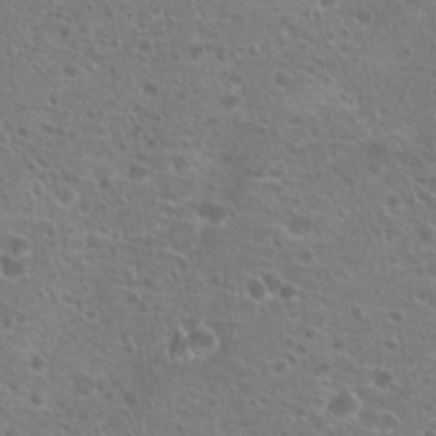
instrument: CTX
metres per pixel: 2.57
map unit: Hto
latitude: 21.1214
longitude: -41.0080
